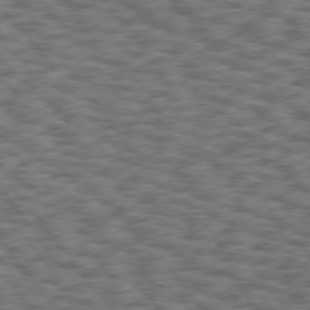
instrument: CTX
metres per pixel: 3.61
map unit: Hpe
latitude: 75.4238
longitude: -134.4223
